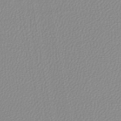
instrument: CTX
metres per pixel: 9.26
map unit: lHb
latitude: -45.1242
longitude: 73.8611
